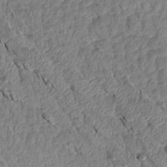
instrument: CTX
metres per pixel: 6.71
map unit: Aa
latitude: 15.2348
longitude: -146.3468
